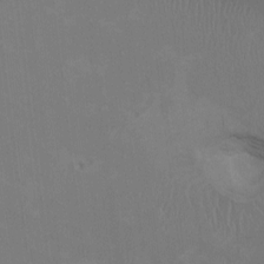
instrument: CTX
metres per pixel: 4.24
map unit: HNhu
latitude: 1.7638
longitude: -5.2159
